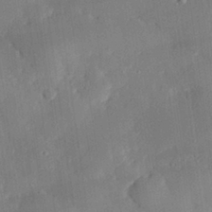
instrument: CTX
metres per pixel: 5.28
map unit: eHh
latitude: 29.1025
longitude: -82.0444
